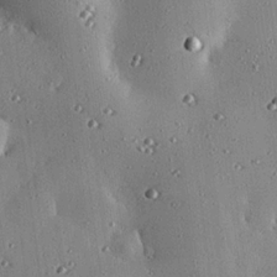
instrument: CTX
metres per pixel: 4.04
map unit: eHh
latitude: 23.7638
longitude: -90.5546
